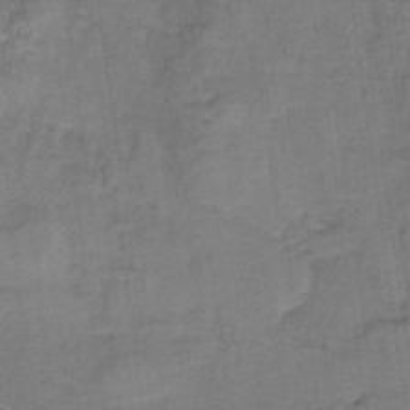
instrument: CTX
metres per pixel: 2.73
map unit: HNb
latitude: -35.6722
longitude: 57.4076
